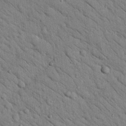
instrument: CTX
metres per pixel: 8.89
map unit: Nhu
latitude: 23.8394
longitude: -74.2523
